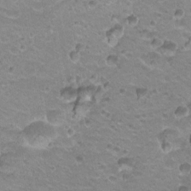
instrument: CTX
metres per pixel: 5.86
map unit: Hto
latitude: 21.7261
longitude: -32.5168
